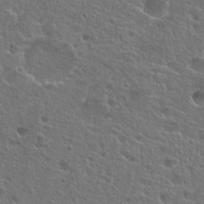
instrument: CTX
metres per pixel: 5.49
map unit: Hto
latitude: 25.0647
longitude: -45.1592
